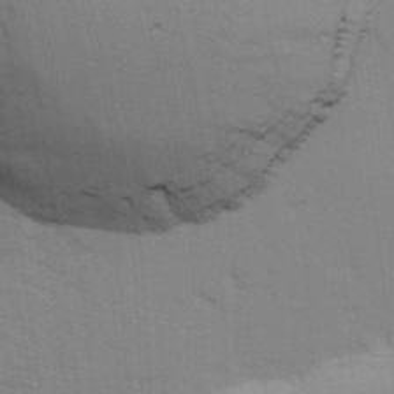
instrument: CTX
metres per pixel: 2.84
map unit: Ave
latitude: 15.0459
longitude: -102.8380
